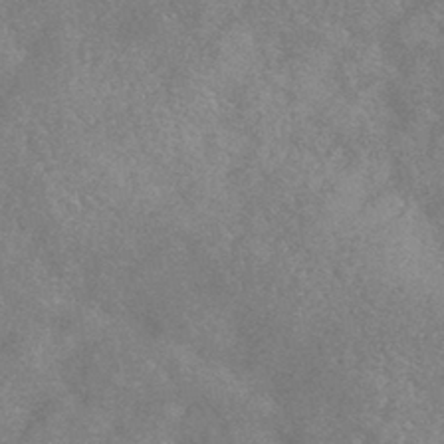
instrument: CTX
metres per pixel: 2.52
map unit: HNhu
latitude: -43.3698
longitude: 92.6518
